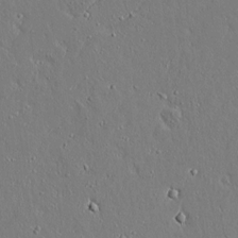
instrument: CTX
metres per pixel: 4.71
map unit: lAvf
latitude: 14.3846
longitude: -127.6694
